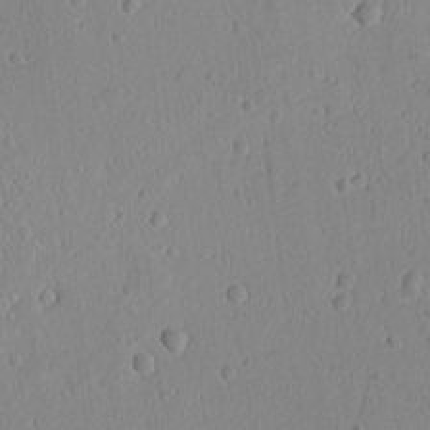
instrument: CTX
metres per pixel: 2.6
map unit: lAvf
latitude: -9.1809
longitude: -119.7260
